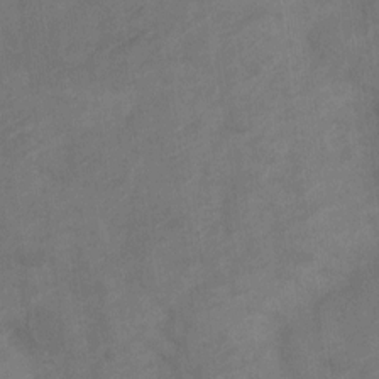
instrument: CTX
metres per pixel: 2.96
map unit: Nve
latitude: -18.4440
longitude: 108.2928
